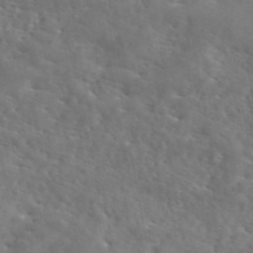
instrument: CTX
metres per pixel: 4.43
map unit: eAb
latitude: 45.8583
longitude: 127.4265
